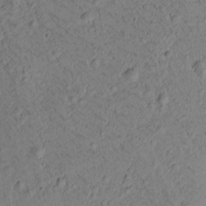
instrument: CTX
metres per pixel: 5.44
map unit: Htu
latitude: -3.1998
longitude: 171.6722
